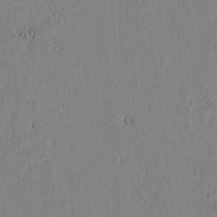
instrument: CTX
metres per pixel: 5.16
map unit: lAvf
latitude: 6.7624
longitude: 168.9352
